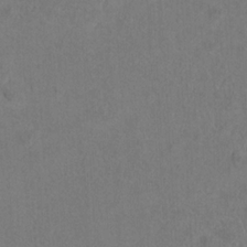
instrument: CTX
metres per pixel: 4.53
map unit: Ht
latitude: 9.3671
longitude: -32.9703
